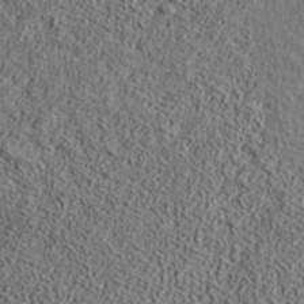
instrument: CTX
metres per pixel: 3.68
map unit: ANa
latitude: 38.9514
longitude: -91.3482
